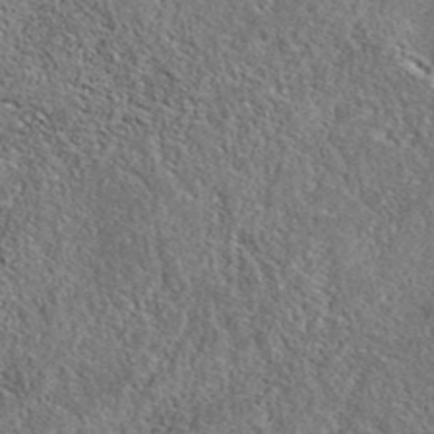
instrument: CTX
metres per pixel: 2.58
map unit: eAb
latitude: 37.3293
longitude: 112.7652
